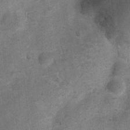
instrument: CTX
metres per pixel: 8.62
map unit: Ht
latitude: 4.5168
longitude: -22.4979
